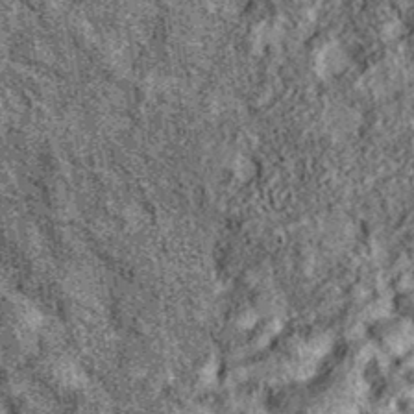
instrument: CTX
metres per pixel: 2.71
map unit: eAb
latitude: 36.7057
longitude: 108.0472
